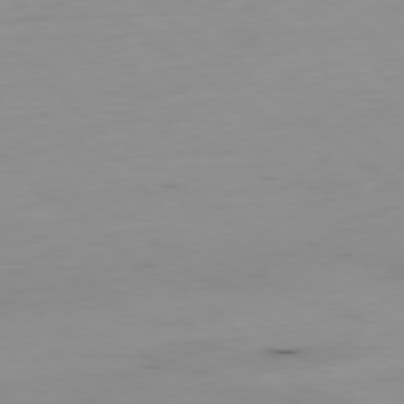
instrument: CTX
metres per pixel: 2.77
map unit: Hpe
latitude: -78.8408
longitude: 13.0675
